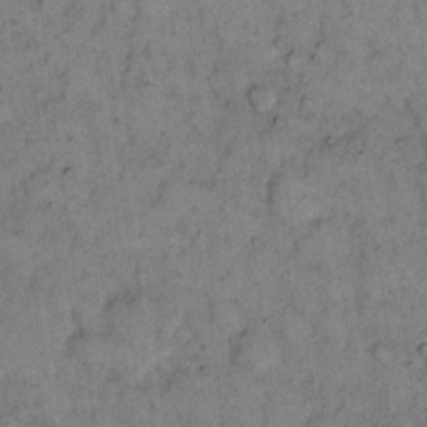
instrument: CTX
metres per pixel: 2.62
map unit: eHh
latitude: 15.5749
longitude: -65.1214
